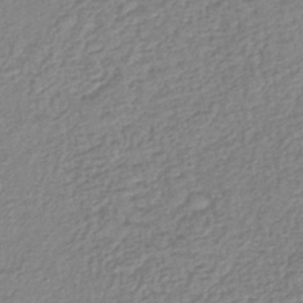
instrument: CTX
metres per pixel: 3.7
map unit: lHb
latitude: -41.2943
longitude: 61.7289
